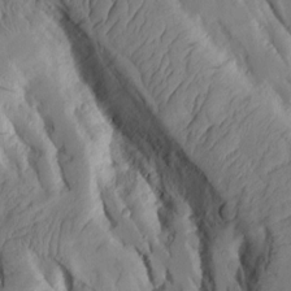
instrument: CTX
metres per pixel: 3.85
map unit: Aa
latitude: 9.7450
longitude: -126.2712
